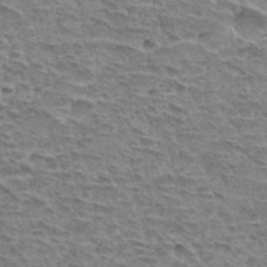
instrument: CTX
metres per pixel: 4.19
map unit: Hto
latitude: 33.1592
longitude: -44.7246
